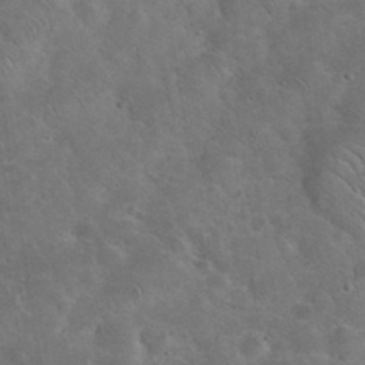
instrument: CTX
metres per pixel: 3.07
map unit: eHh
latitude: 36.4790
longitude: -66.1577
